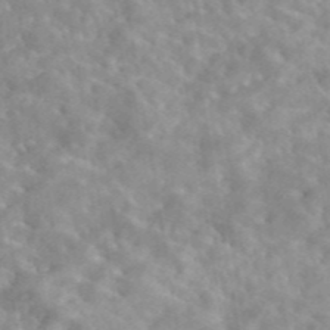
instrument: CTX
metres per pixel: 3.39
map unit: eAb
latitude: 44.8569
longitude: 126.4062
